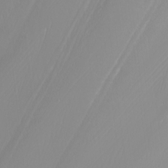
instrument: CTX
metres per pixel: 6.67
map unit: Nhu
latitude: -7.3131
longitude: -91.0647
